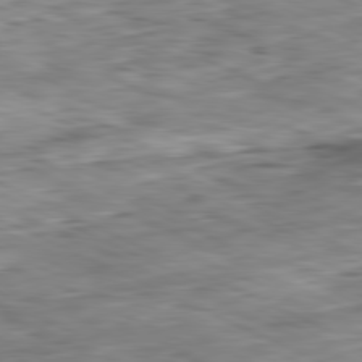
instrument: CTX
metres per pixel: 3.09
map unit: Ap
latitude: -81.4644
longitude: -82.4601
